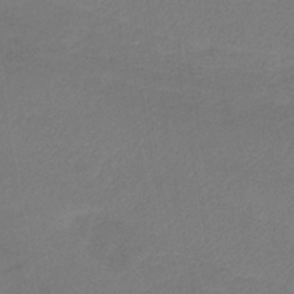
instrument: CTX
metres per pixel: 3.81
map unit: lHb
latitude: -42.4062
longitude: 76.2362
